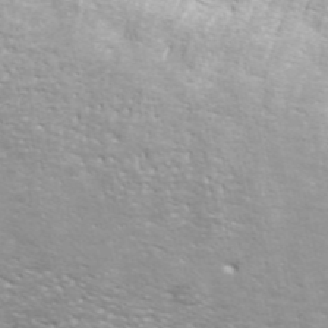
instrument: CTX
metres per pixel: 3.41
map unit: ANa
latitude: 44.1011
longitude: 21.6910
